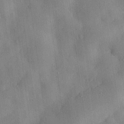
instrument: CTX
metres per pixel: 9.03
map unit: eHh
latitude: 28.6112
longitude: -77.1214
